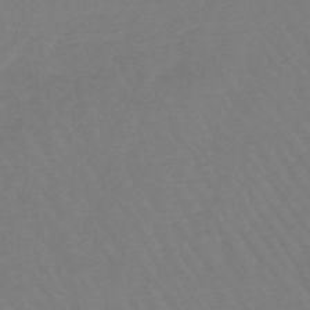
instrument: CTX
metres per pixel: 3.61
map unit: lHb
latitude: -46.9919
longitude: 76.1039
